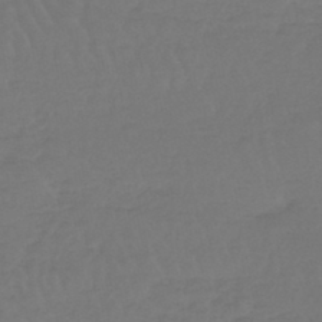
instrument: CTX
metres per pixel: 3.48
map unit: lHb
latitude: -45.3699
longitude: 68.4440
